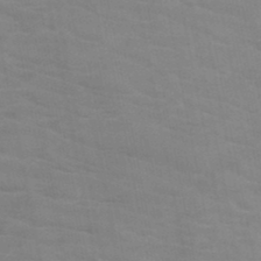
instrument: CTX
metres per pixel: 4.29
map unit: HNb
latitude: -46.7841
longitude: -47.2726
